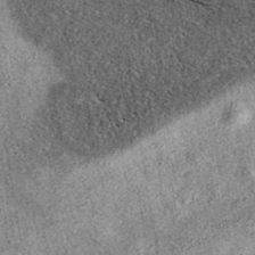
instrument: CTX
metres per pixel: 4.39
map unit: eAb
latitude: 37.9906
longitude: 107.3321
